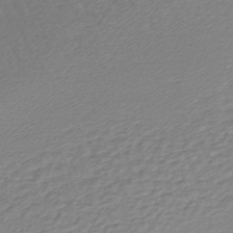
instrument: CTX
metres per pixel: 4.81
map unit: lHb
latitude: -43.1620
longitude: 69.7288
